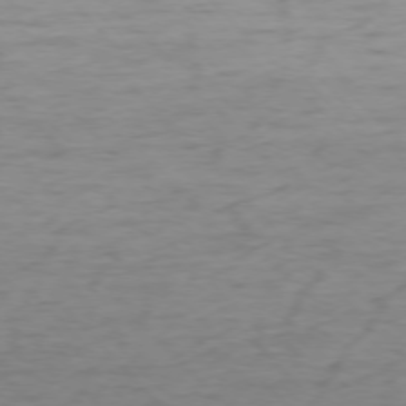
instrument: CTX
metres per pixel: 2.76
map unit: Ap
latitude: -76.5763
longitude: -65.3671
